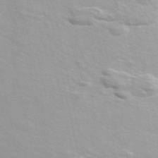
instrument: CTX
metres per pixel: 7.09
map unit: ANa
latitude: 49.8583
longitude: -73.5183
